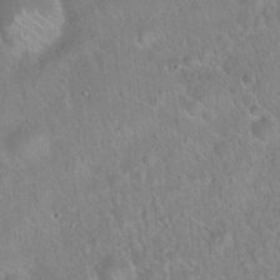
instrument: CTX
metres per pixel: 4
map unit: Hto
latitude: 21.7072
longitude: -52.0633
